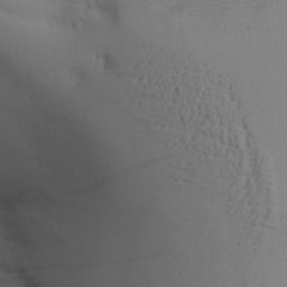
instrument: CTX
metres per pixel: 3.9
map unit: Aa
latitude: 27.6316
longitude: -132.6302
